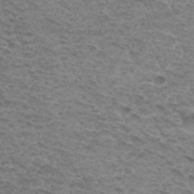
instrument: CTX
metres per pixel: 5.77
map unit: Hto
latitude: 31.4238
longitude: -48.0633
